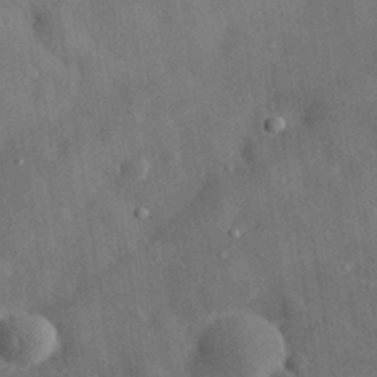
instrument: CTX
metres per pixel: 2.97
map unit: eHh
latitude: 32.1011
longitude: -77.9150
